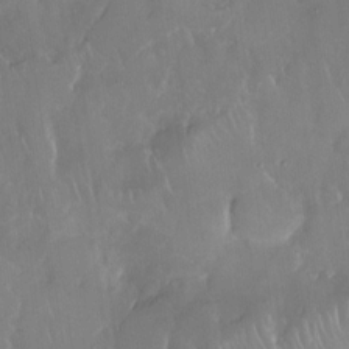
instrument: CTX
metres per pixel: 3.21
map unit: Nhe
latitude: -27.0864
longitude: -110.7813
